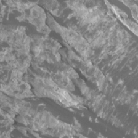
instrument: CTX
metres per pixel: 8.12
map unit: Htu
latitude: 3.1403
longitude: -20.6680
